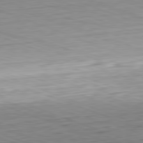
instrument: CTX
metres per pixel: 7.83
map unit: Hpe
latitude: -82.3873
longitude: 13.1242
